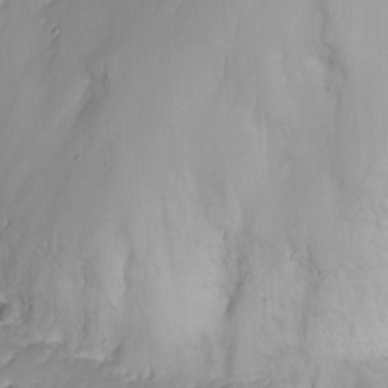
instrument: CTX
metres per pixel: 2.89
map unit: Nhu
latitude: -10.1417
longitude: -76.2144
